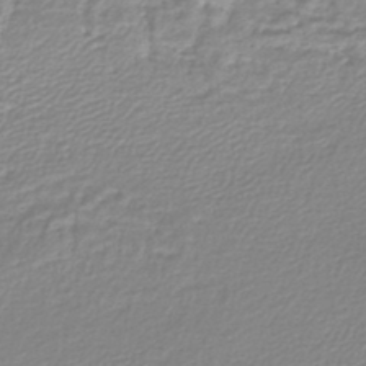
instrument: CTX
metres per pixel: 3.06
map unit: lHb
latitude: -44.1606
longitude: 61.4077
